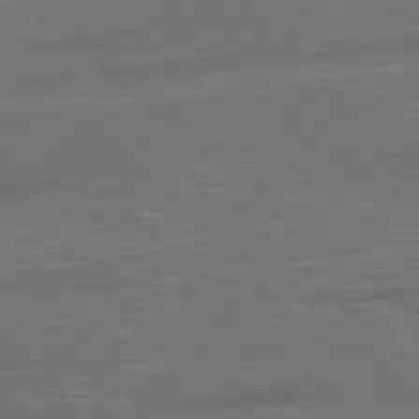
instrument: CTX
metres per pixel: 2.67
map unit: Hpe
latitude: 78.1767
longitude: -125.1781
